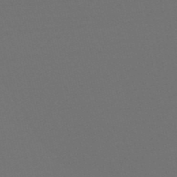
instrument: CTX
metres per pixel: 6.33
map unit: eHb
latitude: -50.8975
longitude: 70.2362
